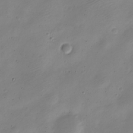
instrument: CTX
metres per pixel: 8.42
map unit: Nve
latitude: -22.5952
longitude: 105.9556
